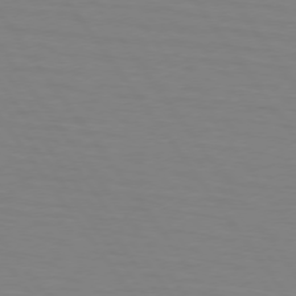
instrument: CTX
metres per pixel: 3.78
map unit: lApd
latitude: 74.4412
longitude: -79.3671
